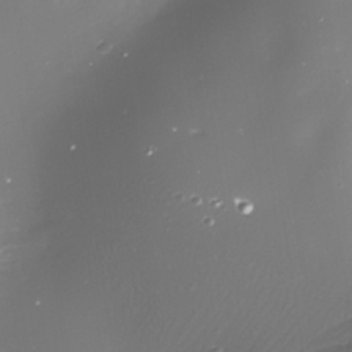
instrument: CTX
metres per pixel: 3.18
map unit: Nhe
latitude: -33.8612
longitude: -88.4034
